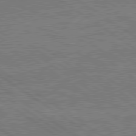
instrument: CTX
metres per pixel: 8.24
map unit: lApd
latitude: 79.7639
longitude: 166.3495
